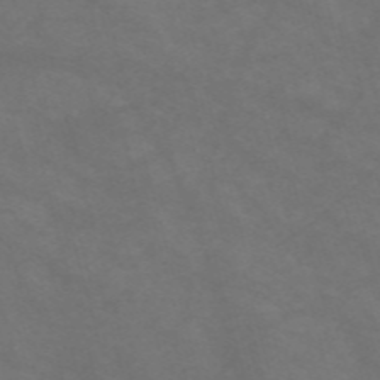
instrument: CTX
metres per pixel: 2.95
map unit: Nve
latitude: -58.7274
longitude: 58.8219
